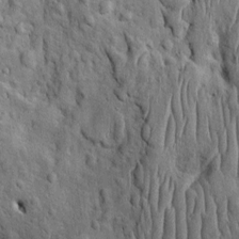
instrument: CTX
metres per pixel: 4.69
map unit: Htu
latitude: -3.8422
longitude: 151.6532
